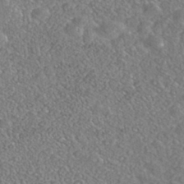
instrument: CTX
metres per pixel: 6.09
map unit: Nhe
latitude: -40.7463
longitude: -101.2159
